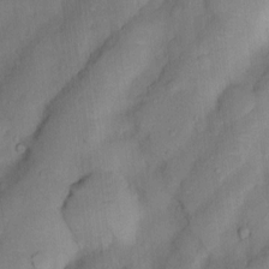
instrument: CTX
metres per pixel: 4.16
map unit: Nhu
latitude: 5.4426
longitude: -24.0822
